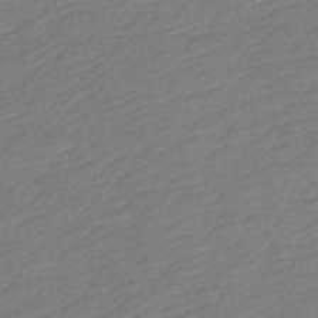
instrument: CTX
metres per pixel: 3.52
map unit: HNb
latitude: -48.5574
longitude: 57.8233
